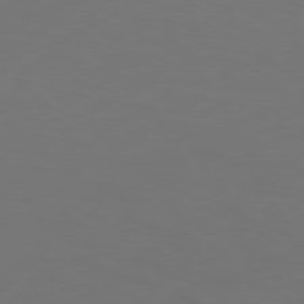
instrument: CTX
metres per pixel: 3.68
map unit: Hpe
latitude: 76.7435
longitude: -131.6883
